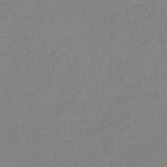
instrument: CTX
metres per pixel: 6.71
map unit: lHb
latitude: -41.3887
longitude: 73.7288
